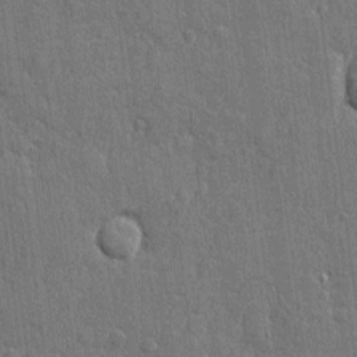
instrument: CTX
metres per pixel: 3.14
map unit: eHh
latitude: 5.1214
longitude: -75.3104
